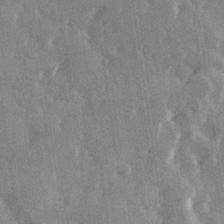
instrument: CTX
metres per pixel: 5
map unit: Hve
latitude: 26.2712
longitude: 147.4076
